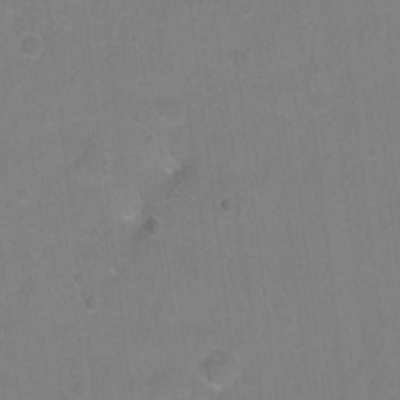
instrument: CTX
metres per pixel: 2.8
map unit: Hto
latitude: -5.5021
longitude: -35.7449
